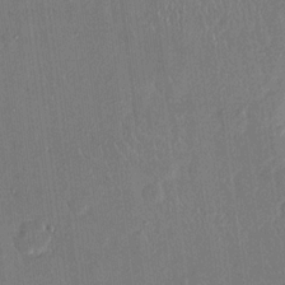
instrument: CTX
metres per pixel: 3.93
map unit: eHh
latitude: 14.3468
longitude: -69.1214
